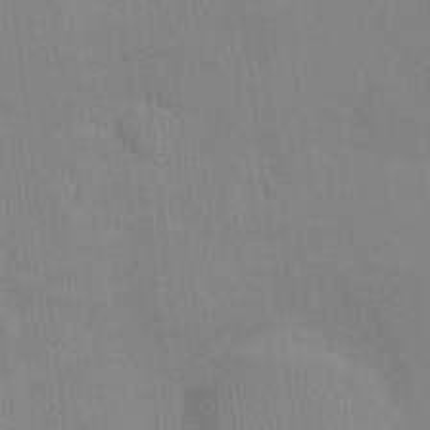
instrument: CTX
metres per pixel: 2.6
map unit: Ht
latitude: -5.0864
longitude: -14.7058
